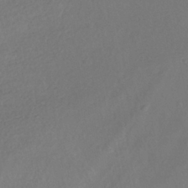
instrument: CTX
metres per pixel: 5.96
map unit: HNhu
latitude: -41.6155
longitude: 97.3321
